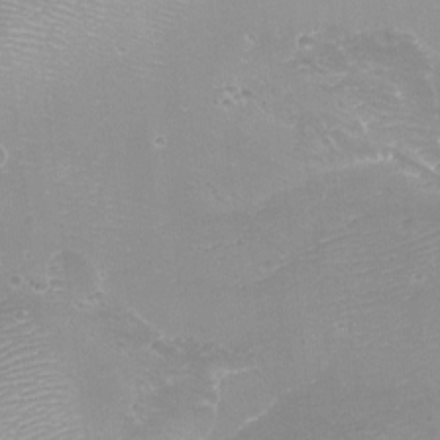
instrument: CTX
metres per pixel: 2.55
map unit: Aa
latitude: -8.4818
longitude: -71.4804
